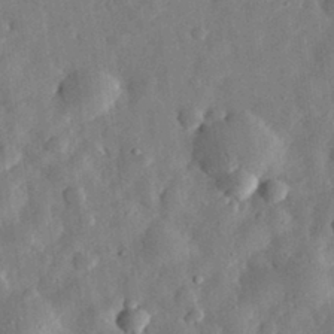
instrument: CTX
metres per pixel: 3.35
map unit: eHh
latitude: 32.1011
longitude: -75.6316
